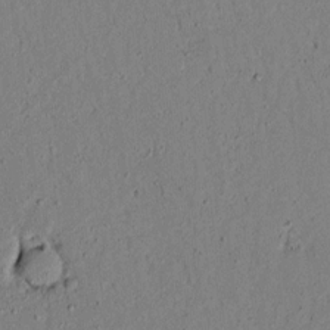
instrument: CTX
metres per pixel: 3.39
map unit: lAvf
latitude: 4.8569
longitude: 167.7855
